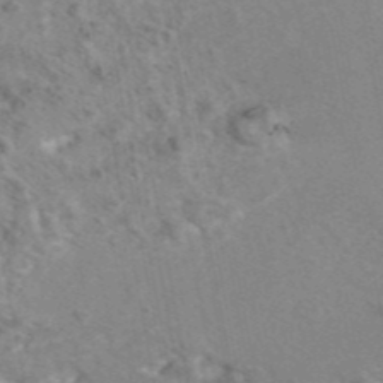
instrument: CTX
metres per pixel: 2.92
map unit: eAb
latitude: 43.2348
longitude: 108.5574
